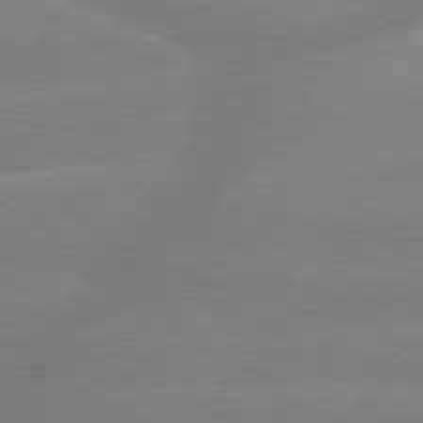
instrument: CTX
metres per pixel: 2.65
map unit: lApd
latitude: 79.7450
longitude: -133.3482
